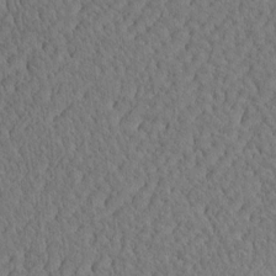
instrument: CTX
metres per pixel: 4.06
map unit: eHh
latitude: -3.3131
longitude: 15.0865
